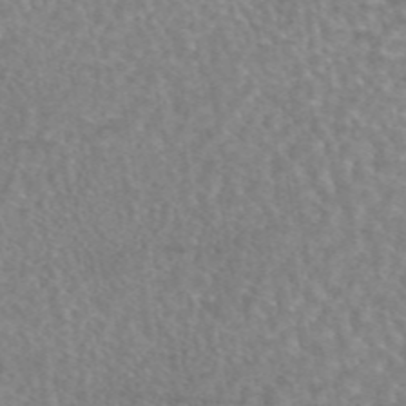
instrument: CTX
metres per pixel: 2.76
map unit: eAb
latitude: 44.8758
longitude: 109.5777
